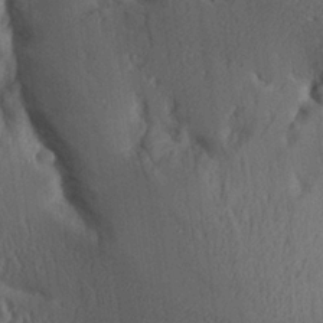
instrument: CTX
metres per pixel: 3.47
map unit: Aa
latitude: 26.8569
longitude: -134.3845
